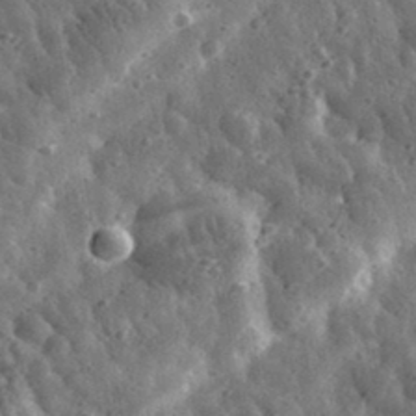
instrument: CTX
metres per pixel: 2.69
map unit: eHh
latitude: 33.6505
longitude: -78.5168
